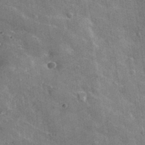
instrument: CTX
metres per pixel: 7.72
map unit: lHvf
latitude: 35.2537
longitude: -92.3656
